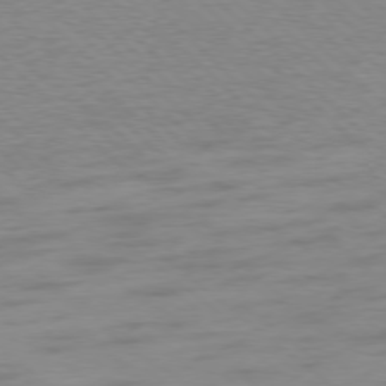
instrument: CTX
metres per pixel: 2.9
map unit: Ap
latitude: -78.3873
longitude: -62.8191
